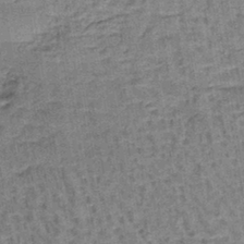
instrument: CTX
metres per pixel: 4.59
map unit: lHb
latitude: -40.7652
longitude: 57.7855
